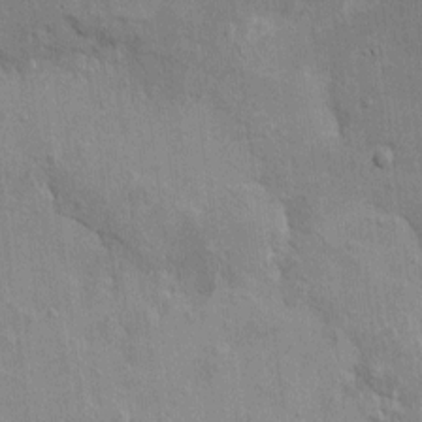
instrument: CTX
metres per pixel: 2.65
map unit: HNhu
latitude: 8.1389
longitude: -5.0836
